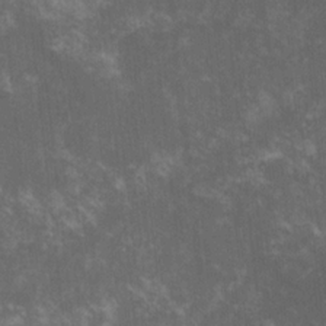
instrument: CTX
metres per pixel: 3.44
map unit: lHvf
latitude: -14.8597
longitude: -101.8017
